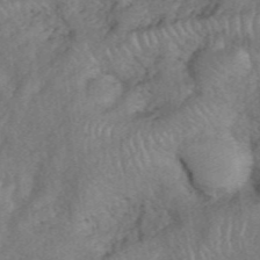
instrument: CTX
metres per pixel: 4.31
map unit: eHh
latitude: 39.4993
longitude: -55.9339
